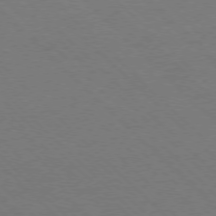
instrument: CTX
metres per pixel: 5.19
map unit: Ap
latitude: -77.7667
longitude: -85.5749
